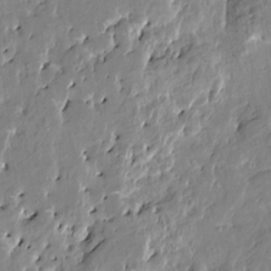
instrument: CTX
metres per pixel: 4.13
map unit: HNhu
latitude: 5.3482
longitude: 3.2186
